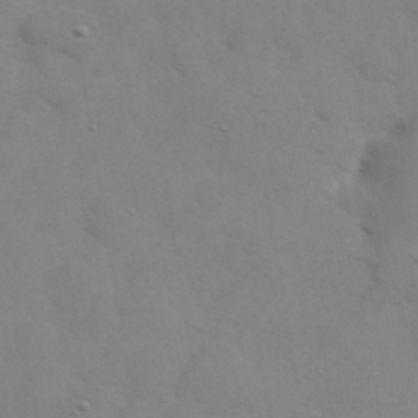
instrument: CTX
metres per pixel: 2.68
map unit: eHh
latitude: 38.5735
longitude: -67.4993
